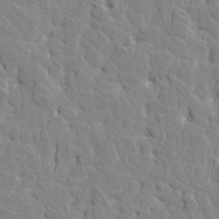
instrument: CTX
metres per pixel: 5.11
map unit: HNhu
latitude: 7.7827
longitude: -3.0458
